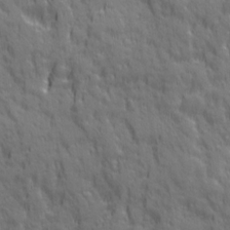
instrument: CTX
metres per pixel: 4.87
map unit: Ave
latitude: 20.2712
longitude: -134.4412
